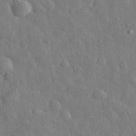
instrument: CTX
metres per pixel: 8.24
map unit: lHvf
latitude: 32.9892
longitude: -85.8583
